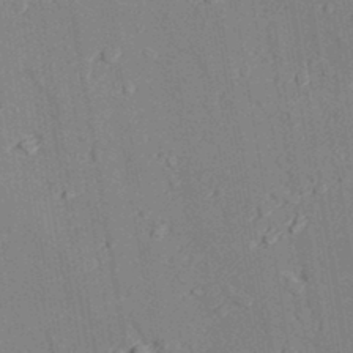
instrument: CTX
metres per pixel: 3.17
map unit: lAvf
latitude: 27.0836
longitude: -109.2537
